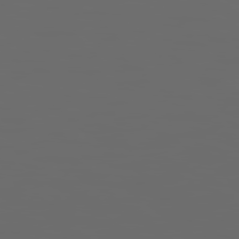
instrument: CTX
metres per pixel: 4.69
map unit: Hpe
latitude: 78.3468
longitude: 176.1795
